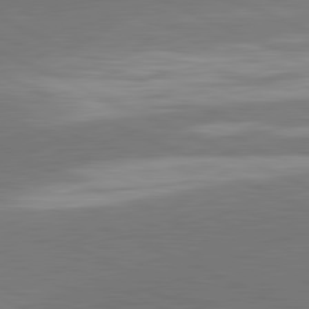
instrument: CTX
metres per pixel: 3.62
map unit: lApd
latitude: 81.7450
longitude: -154.5924
